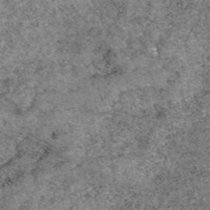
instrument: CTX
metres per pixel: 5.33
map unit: eAb
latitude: 49.2915
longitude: 108.2173
